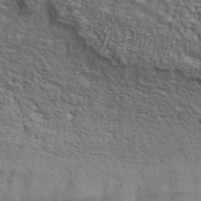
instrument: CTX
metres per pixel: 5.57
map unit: ANa
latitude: 40.5356
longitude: 29.5210
